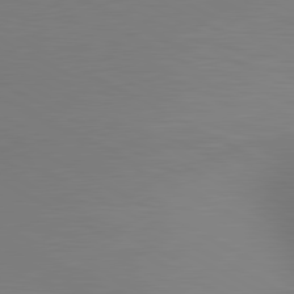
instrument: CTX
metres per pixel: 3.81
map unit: lApd
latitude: 80.4790
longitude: 132.4629
